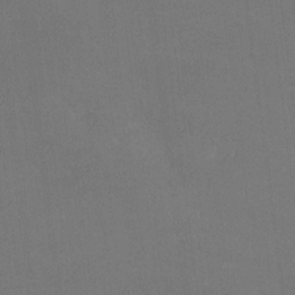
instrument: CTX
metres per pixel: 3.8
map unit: lHvf
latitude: -9.8044
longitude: -100.5546
